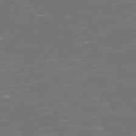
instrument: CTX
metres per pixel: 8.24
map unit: Hpe
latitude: 72.4412
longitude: -126.1578
